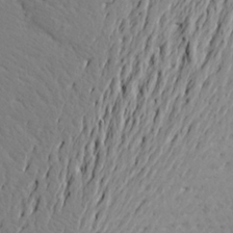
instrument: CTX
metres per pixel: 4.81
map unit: Aa
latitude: 25.4237
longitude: -148.2145
